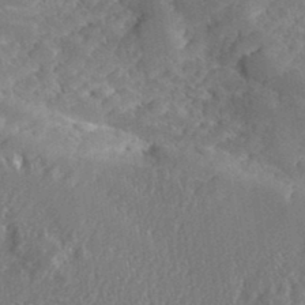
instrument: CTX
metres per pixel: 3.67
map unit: eHh
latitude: 36.2523
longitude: -133.1025
